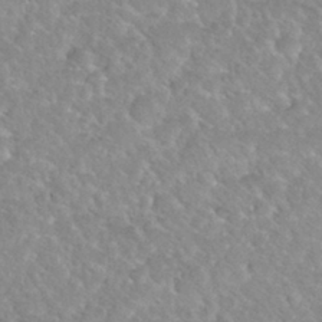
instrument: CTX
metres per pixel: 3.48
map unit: Nhu
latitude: 30.1011
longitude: -50.2711
